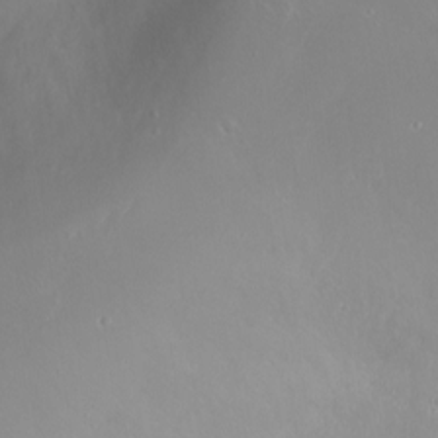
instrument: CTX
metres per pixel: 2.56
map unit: Ht
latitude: -1.2565
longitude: -45.8961
